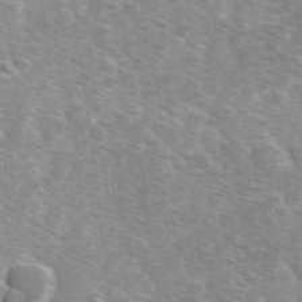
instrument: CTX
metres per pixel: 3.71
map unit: Ave
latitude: 1.1592
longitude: -112.0444
